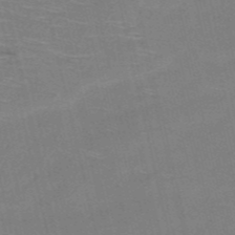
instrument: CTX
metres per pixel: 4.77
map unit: HNb
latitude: -51.9367
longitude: -44.9702
